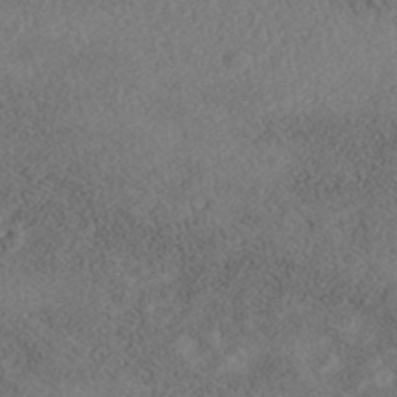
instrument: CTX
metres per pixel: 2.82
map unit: Nhe
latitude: -40.9730
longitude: -111.0648
